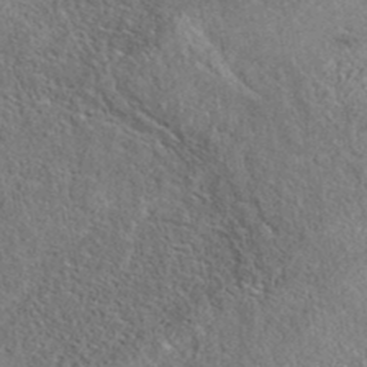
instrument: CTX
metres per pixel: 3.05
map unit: eAb
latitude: 37.7828
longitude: 112.5763
